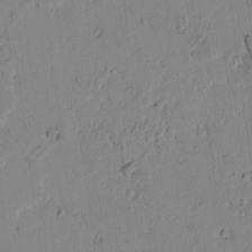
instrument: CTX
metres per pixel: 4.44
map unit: lAvf
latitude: 7.0836
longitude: 169.3131
